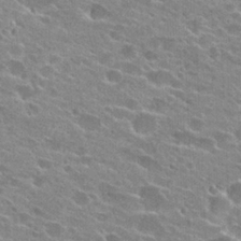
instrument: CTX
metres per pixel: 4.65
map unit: Hto
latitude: 24.1577
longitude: -43.5938
